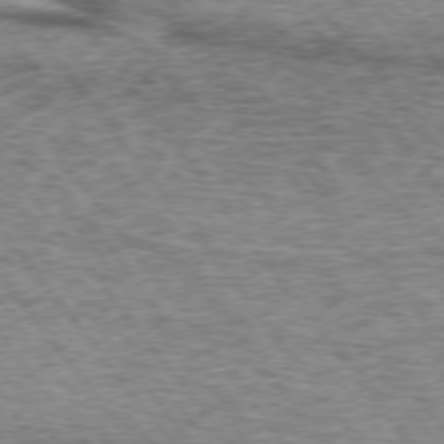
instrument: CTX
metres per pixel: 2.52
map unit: lApd
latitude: 74.0444
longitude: -76.6490
